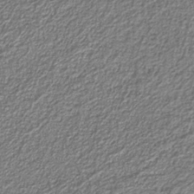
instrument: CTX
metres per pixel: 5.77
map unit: eAb
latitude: -39.5021
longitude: 51.6155
